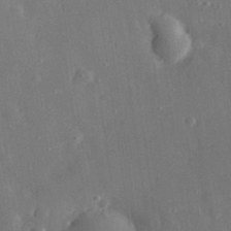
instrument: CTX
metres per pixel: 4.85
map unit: eHh
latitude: 29.8394
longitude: -78.2901
